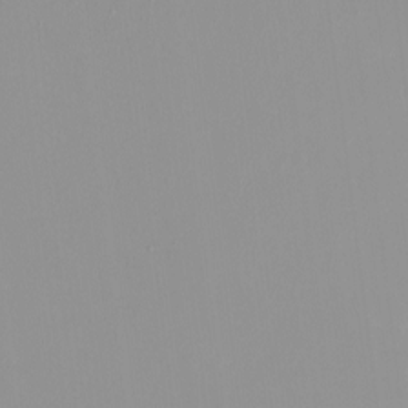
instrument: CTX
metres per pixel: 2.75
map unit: HNhu
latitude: -0.7841
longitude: -5.4615
